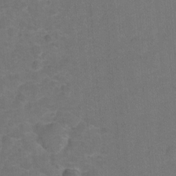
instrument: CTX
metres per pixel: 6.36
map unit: Hto
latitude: 4.8758
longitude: -31.3482
